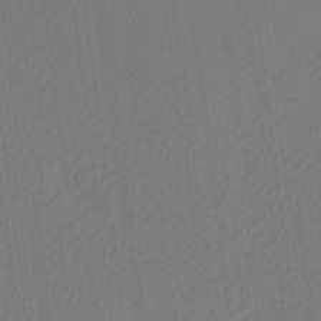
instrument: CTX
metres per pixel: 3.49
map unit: Ave
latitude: 12.4601
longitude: -107.2537
